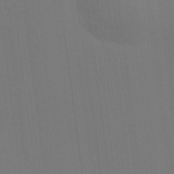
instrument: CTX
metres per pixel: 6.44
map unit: Hve
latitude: 18.8569
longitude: 149.8612
